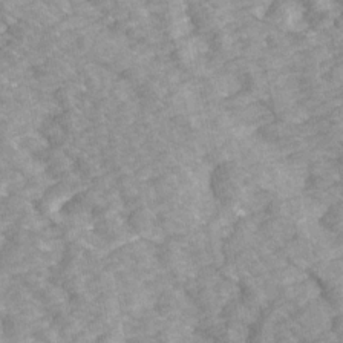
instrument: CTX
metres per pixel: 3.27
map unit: Ave
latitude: 14.4223
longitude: -104.1578
